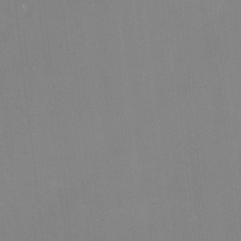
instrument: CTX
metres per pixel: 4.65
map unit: HNhu
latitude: -1.8801
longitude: -3.2159
